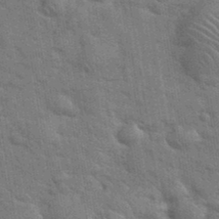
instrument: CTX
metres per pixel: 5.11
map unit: eHh
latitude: 37.3860
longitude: -65.8394
